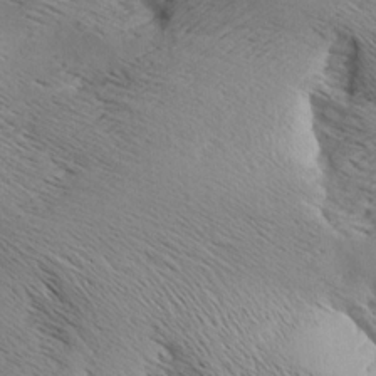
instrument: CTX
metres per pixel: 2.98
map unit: Aa
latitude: 7.9528
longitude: -141.1970
